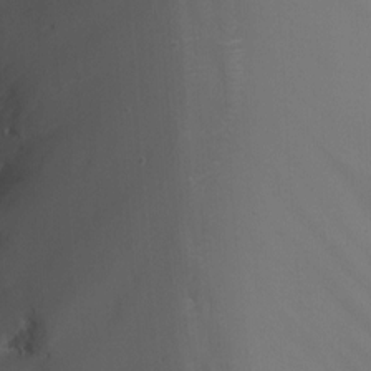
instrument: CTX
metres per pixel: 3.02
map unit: Nhu
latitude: -13.1431
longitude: -65.4049
